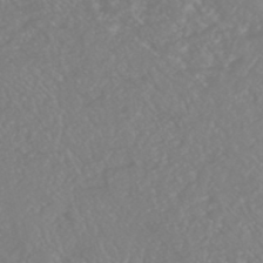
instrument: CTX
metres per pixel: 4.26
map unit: HNhu
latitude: -46.7841
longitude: 97.3321
